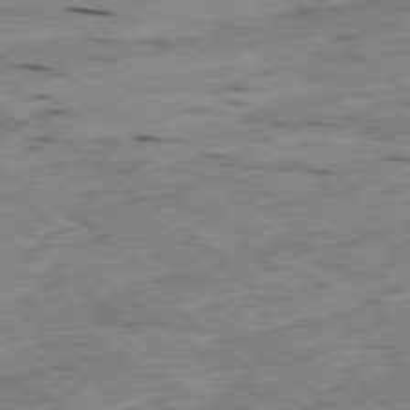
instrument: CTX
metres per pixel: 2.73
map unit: Ap
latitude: -78.7841
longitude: -88.3657
